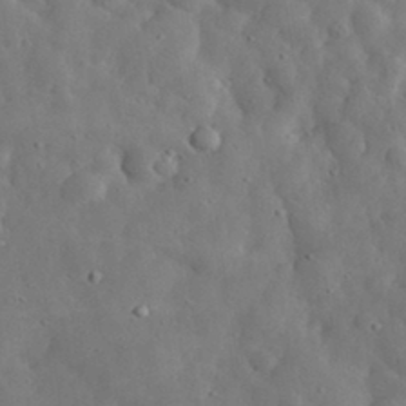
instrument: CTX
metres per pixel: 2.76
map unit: eHh
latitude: 32.9703
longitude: -74.9514
